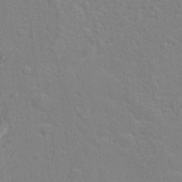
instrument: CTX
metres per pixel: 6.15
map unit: Hto
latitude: 16.6113
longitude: -41.1403
